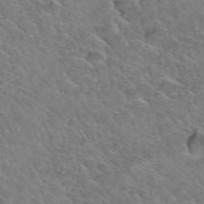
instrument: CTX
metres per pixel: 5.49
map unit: Hto
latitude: 34.4979
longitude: -47.1026
